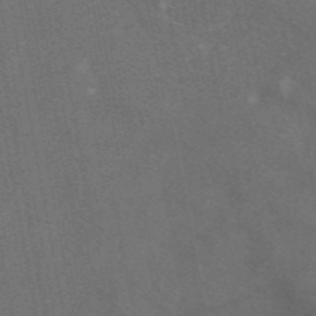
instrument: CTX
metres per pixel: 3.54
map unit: eAb
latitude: 47.6127
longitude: 116.9730
